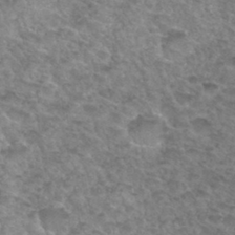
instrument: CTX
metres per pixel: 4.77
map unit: Hto
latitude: 33.5560
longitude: -49.2159
